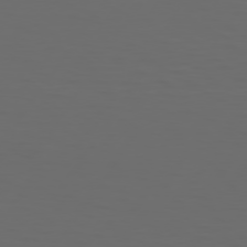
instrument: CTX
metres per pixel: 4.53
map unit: Hpe
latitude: 74.8758
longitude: -125.8394
